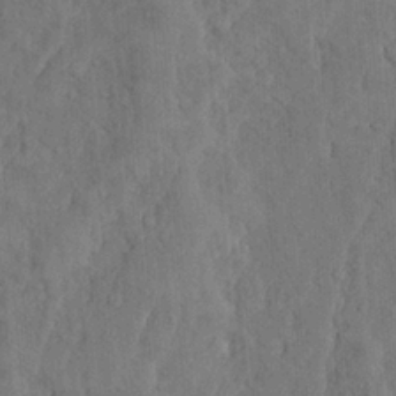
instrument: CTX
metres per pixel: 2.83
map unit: Ave
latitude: 23.6127
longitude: -133.9150
